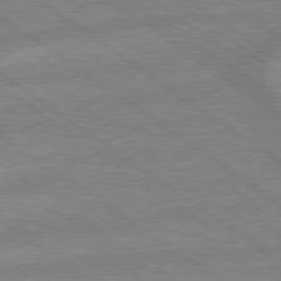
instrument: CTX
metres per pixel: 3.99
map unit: lApd
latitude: 79.1592
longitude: -164.6490
